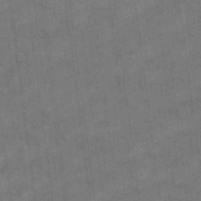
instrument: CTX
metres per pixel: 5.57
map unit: eHh
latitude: 13.2915
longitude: -65.4615
